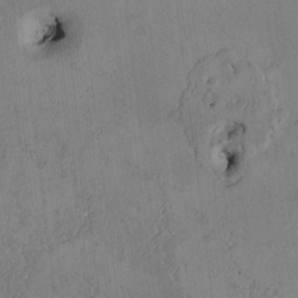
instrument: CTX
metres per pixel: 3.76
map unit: Htu
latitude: 2.9702
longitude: 148.8597
